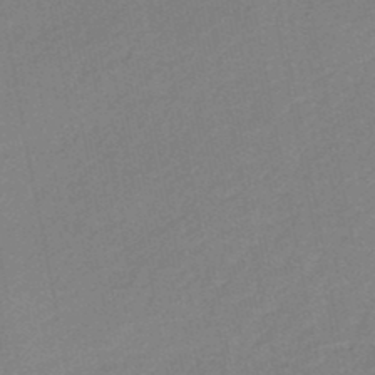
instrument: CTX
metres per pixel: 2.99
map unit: HNb
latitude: -47.5966
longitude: 58.4062
